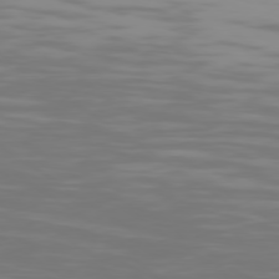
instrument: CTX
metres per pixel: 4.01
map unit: Ap
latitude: -79.3320
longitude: -103.2726
